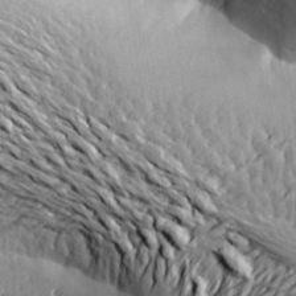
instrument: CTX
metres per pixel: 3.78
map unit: Aa
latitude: 21.2537
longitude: -150.1200
